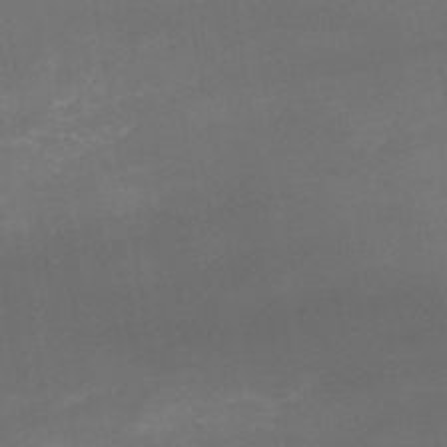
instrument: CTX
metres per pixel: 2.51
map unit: HNb
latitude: -52.1605
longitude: -39.6694
